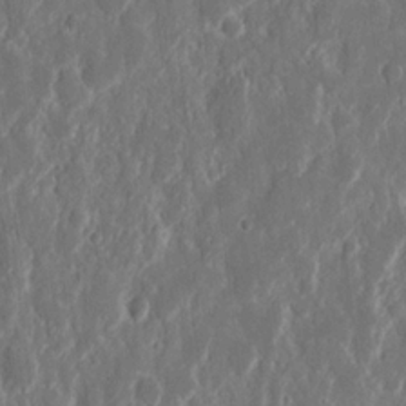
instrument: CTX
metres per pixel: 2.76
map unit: eHh
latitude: 11.6127
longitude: -71.3670
